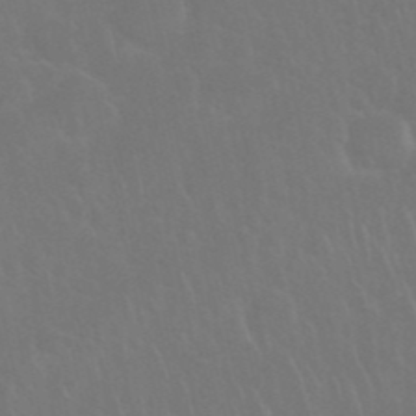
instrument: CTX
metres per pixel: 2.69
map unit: Nhu
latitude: 27.7828
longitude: -61.9717
